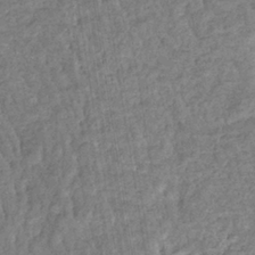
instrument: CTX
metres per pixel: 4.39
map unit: eHb
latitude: -36.7463
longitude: 79.8800
